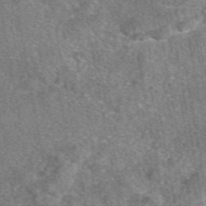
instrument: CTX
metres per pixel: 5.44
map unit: eAb
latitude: 48.2145
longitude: 108.9164
